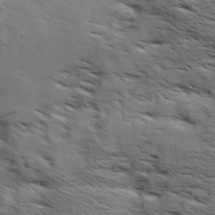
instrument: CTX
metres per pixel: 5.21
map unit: Aa
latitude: 9.1970
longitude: -140.1577
